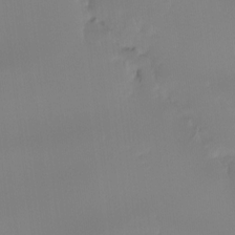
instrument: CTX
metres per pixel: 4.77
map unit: Ht
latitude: -14.8030
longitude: -52.2523
